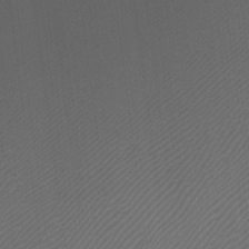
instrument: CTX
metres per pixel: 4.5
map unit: Htu
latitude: -6.9919
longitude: -49.1970
